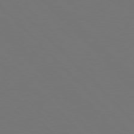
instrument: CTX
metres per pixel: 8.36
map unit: Hpe
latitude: 77.2726
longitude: -167.3103
